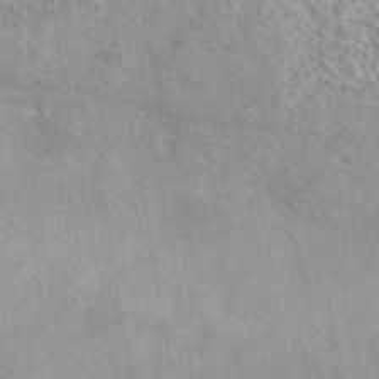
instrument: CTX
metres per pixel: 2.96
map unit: eAb
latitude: 44.4412
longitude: 109.3699
